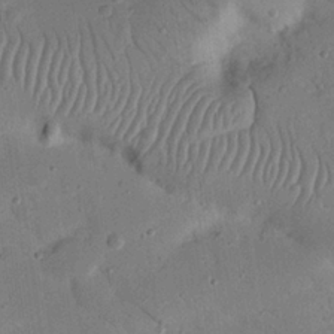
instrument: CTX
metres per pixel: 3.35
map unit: Nhu
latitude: 23.5371
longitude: -73.8395
